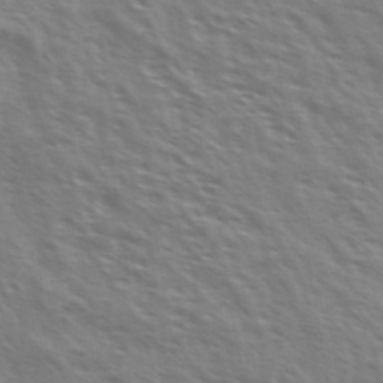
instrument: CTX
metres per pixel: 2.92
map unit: Ave
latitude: 37.3104
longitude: -111.2537
